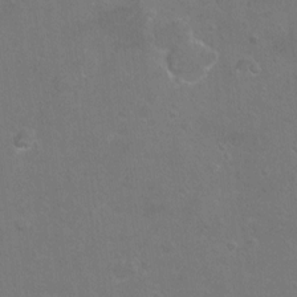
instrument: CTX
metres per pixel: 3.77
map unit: Hto
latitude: -7.1809
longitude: -35.9717
